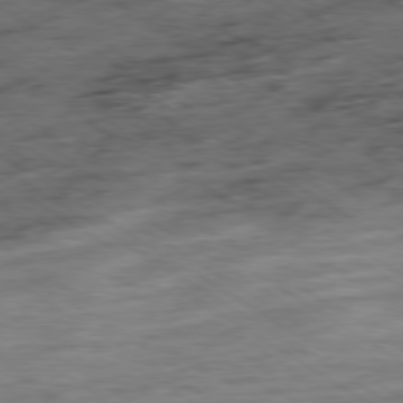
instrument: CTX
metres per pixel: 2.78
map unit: Ap
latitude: -79.6721
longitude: -48.0822
